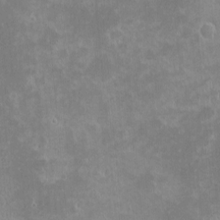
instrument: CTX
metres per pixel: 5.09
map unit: eHh
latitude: -1.7856
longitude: -85.2537
